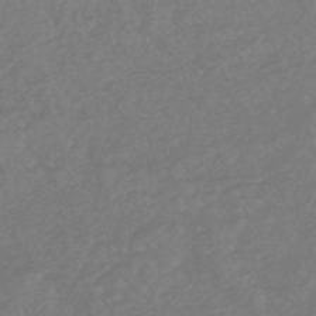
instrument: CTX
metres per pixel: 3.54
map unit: HNhu
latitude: -48.1228
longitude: 97.8234
